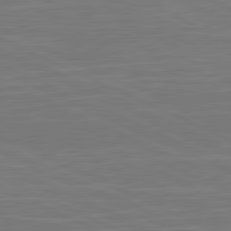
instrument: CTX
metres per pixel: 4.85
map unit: lApd
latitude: 81.4615
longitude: -169.9906
